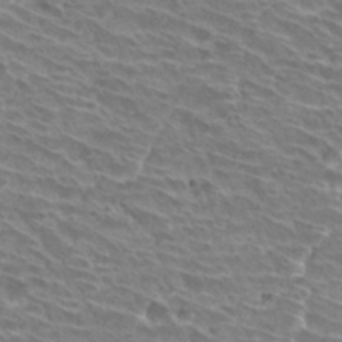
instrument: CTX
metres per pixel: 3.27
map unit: Hto
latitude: 30.6302
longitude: -42.2334
